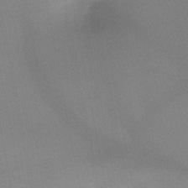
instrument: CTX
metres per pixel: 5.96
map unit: HNb
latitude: -46.3495
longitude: -44.6679
